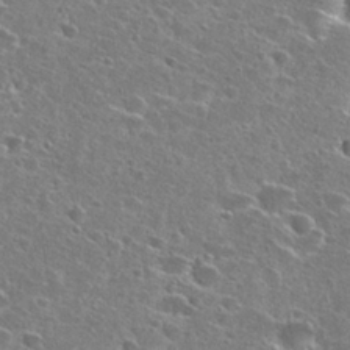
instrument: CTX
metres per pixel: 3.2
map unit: Hto
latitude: 26.6680
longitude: -47.0648
